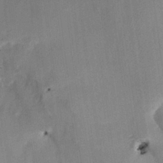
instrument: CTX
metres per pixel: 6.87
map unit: HNhu
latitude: 14.4223
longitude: 11.0675
